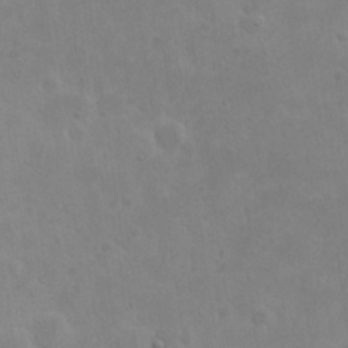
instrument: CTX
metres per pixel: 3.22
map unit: eHh
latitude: 21.0837
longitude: -68.9892
